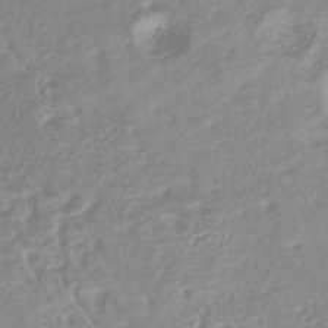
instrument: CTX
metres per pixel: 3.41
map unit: HNhu
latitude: -42.0283
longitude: 91.0676
